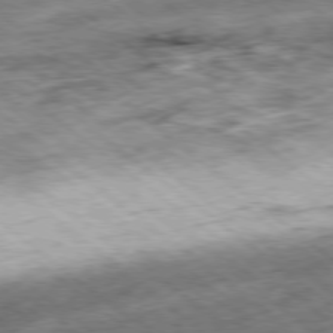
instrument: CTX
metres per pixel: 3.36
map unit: Ap
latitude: -78.8219
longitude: -48.3467
